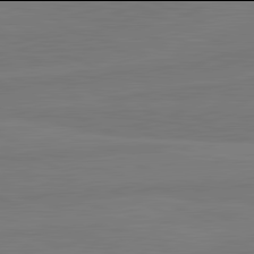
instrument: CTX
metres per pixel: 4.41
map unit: lApd
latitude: 81.9906
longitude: -178.2901
